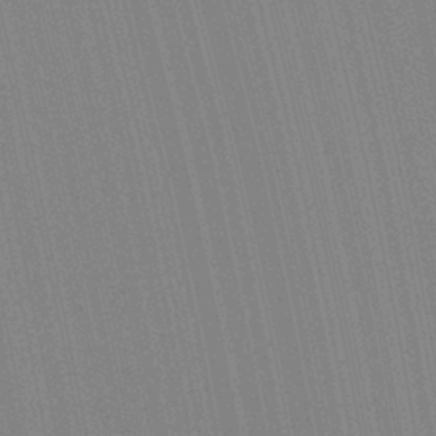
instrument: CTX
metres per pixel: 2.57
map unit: Aa
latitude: 28.7435
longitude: -147.5183
